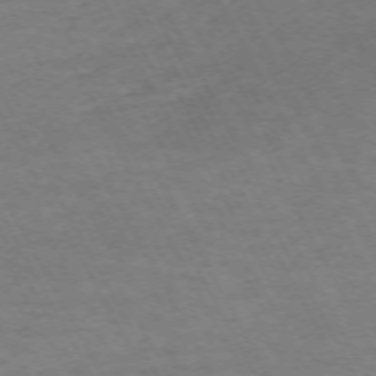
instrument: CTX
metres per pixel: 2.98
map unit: Hpe
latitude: -71.8422
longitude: 8.5952
